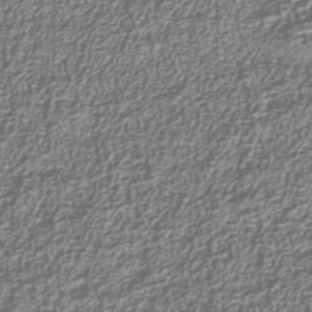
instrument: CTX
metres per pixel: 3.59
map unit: Nhu
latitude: -39.3699
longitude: -84.9136
